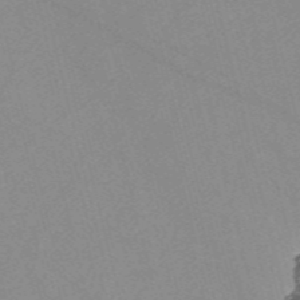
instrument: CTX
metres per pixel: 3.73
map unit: Nve
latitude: -56.8597
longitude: 51.2565
